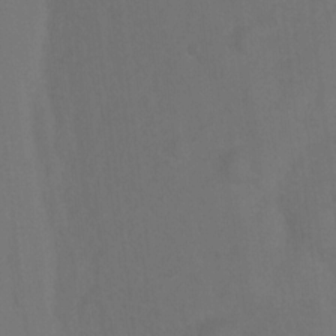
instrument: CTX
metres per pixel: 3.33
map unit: Ht
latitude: 2.2900
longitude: -33.8016
